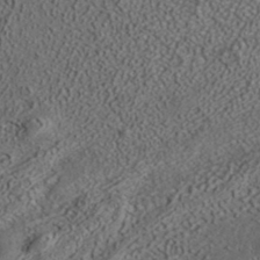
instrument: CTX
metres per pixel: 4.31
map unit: ANa
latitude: 37.1592
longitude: 18.5952
